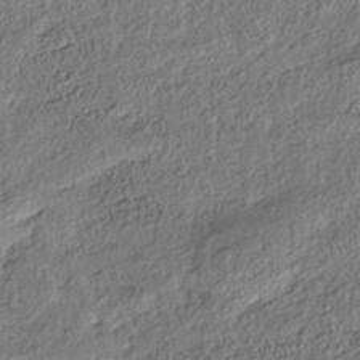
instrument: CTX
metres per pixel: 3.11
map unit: Nhe
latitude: -38.6708
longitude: 139.1431
